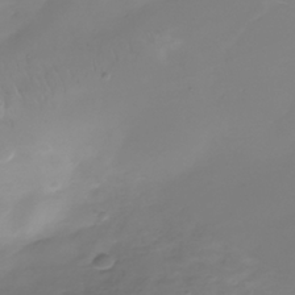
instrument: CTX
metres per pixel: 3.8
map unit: Nhe
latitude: -37.3509
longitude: -86.5357
